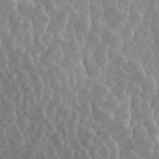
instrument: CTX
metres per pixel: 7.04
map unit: ANa
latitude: 44.9325
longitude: 24.8975
